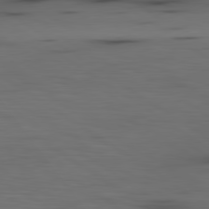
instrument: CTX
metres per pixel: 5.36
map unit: lApd
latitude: 79.8584
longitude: 161.3699
